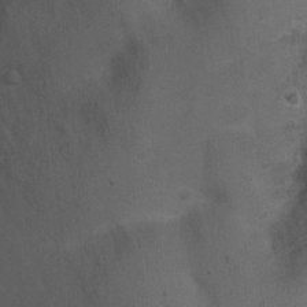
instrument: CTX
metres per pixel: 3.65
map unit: Ht
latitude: 4.3656
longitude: -28.6490
